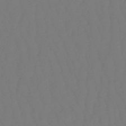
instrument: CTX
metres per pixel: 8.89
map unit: eHb
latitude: -50.4440
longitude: 76.5385
